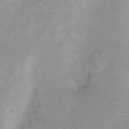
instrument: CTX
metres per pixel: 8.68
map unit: Nhu
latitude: 3.1592
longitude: -24.6490
